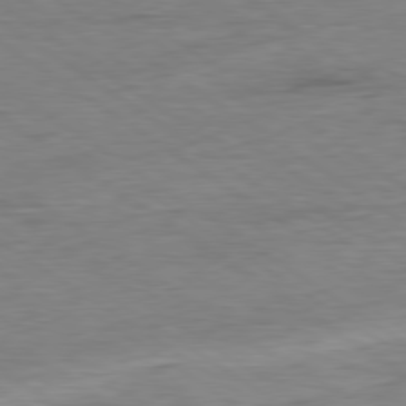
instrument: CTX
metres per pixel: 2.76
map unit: Ap
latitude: -80.3307
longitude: -80.0255
